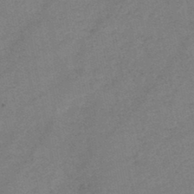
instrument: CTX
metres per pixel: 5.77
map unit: HNb
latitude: -46.2361
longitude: -36.3279
